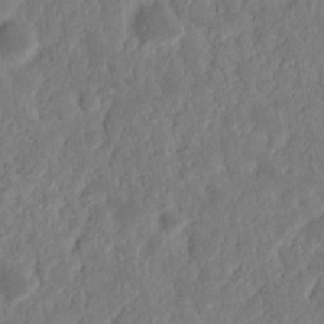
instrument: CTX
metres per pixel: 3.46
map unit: Nhu
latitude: 15.3293
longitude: -73.8017
